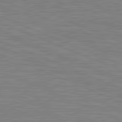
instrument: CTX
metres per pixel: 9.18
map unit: lApd
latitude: 81.5938
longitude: -171.6316
